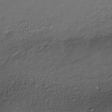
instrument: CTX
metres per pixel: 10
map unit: Nhe
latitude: -35.5399
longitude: -87.3670
